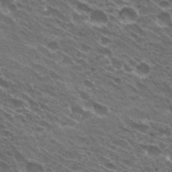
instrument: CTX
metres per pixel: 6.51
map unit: Hto
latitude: 30.9892
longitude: -43.5749
